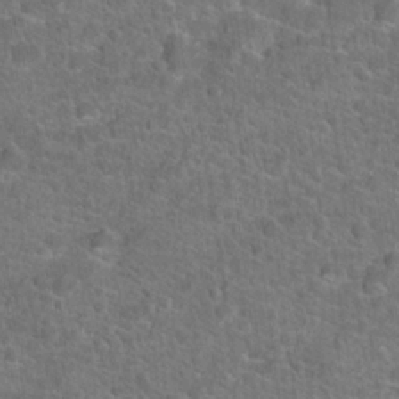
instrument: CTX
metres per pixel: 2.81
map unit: Hto
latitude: 19.7638
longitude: -43.6883
